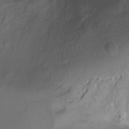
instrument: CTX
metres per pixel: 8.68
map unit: Ht
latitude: -6.2739
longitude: -34.1577
